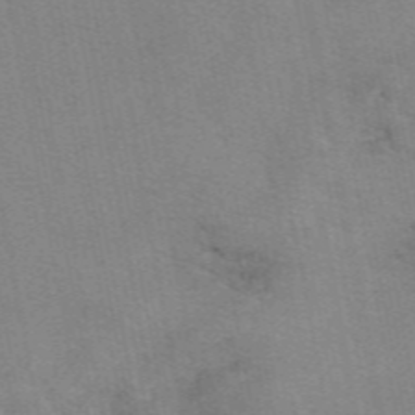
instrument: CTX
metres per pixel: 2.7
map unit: eAb
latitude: 49.6883
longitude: 105.0864
